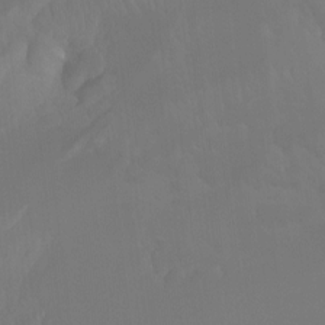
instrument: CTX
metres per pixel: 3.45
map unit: Htu
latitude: -7.1620
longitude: -49.5938
